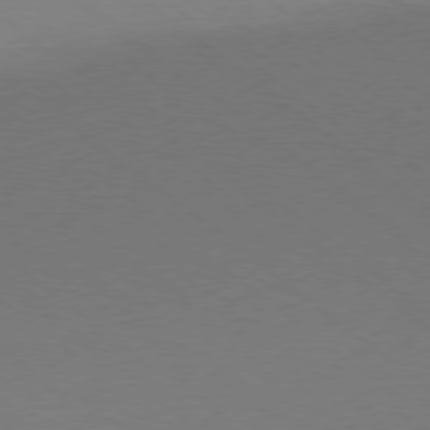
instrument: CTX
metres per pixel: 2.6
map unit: Ap
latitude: -79.0675
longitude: -99.0458
